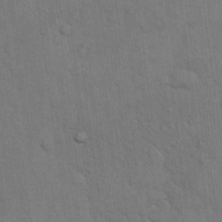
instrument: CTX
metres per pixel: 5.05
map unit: eHh
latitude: 18.8947
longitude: -61.9717
